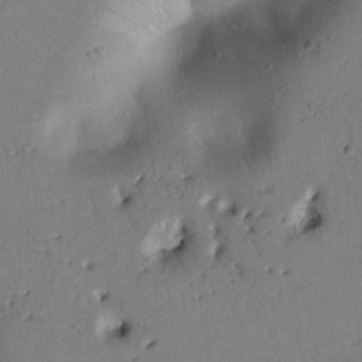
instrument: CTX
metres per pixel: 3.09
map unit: Htu
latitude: -0.7653
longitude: 170.5007
